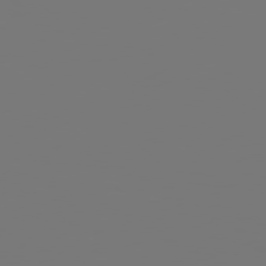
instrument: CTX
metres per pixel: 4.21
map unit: Hpe
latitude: 76.8191
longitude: -136.8002
